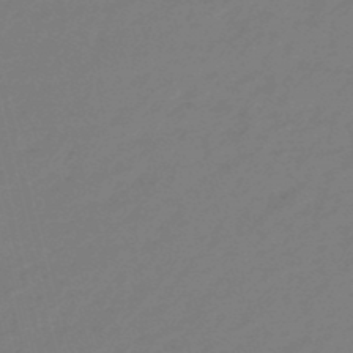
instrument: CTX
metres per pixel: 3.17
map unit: eHb
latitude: -47.1242
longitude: 86.7274
